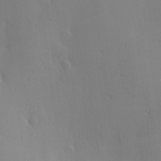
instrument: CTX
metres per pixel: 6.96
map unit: Hve
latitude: 18.5734
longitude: 150.2362
